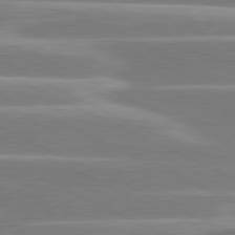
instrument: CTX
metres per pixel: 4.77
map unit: lApd
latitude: 80.9136
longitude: -131.1970
